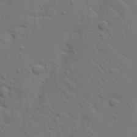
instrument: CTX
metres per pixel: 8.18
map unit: Nhu
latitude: 22.8569
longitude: -73.2915
